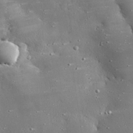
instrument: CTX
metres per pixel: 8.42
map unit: eHh
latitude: 25.0836
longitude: -88.8191
